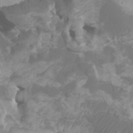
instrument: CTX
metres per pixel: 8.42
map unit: Htu
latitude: -6.3117
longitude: -76.3656
